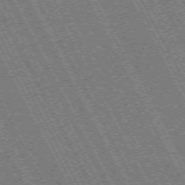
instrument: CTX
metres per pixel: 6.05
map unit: Hpe
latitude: -71.4266
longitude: 10.8597
